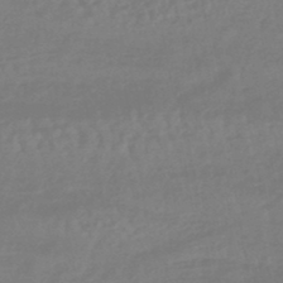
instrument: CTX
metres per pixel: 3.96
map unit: eHb
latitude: -46.2550
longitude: 84.2739
